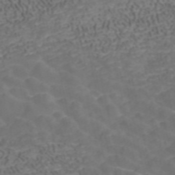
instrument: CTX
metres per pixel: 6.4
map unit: ANa
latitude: 42.0255
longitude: 34.3306
